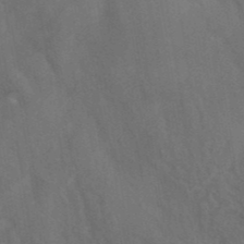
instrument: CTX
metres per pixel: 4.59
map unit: ANa
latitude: 40.2333
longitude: 29.4077
